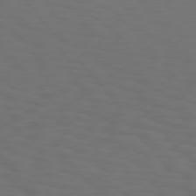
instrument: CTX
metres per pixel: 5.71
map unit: Hpe
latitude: 75.6127
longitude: -133.2726
